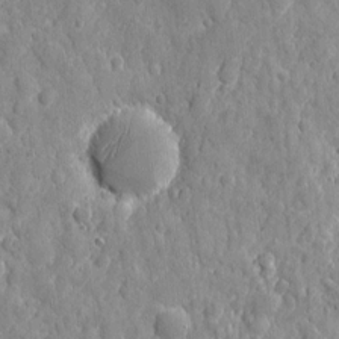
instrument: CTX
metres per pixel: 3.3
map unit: eHh
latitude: 7.5749
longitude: -74.7813
